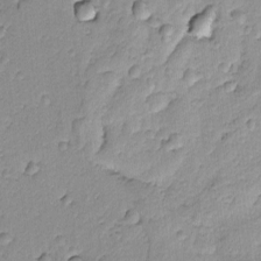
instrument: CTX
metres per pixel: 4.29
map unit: Ave
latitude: -8.6140
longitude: -119.4804
